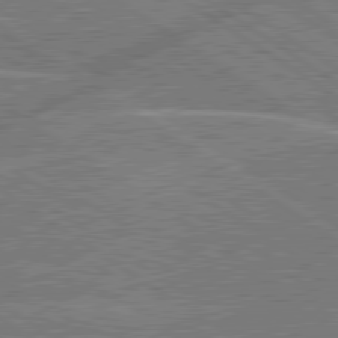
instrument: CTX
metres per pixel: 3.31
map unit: lApd
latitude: 79.7261
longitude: -145.3481
